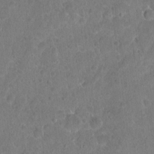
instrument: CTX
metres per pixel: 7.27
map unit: Hto
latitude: 17.7828
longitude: -40.0633
